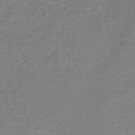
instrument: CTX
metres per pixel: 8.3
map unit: lHb
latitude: -40.9164
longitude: 72.1606
